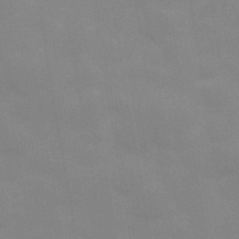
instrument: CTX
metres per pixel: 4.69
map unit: Hve
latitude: 30.9325
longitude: 150.2173
